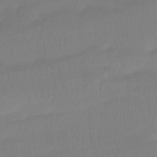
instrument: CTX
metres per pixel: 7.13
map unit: Htu
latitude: -15.2565
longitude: -46.2901
